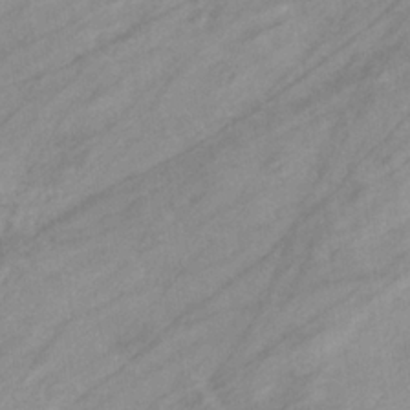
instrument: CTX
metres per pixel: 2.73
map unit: eHb
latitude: -33.1809
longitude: 70.8786
